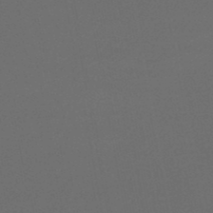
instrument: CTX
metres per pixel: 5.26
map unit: HNb
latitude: -47.8422
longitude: 55.8989
